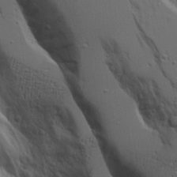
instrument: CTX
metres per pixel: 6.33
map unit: Aa
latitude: 18.9702
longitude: -126.2523
